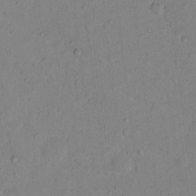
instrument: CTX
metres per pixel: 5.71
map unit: Nhu
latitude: 13.8583
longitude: -37.0081
